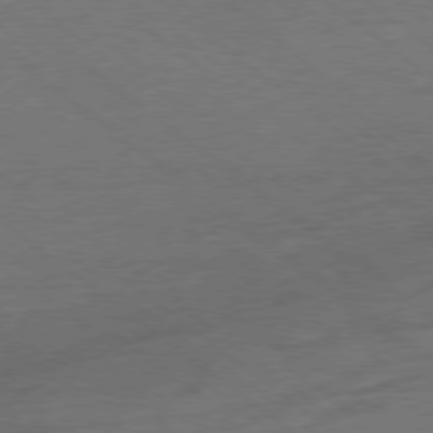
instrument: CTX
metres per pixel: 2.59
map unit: Ap
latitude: -78.8786
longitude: -100.5357
